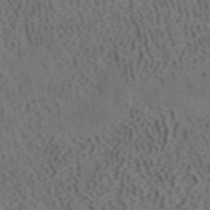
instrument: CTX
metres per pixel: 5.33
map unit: ANa
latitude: 41.6504
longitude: 33.5777
